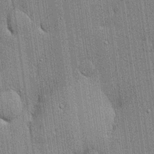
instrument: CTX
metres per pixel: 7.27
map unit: lHvf
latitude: 18.9702
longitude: 142.7652
